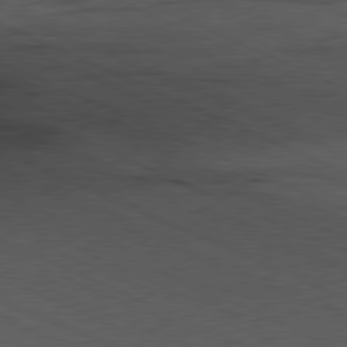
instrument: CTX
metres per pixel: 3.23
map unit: Ap
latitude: -81.4266
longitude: -83.7071
